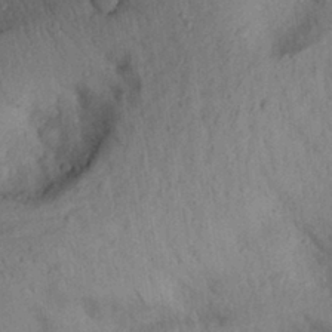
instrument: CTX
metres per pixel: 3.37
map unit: Aa
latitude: 29.1025
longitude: -145.8016
